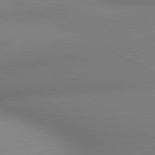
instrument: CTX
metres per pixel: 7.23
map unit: lApd
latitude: 80.5546
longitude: 133.1054
